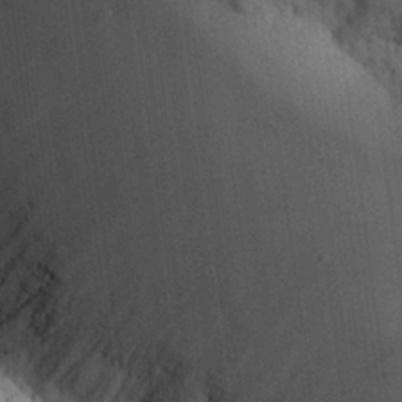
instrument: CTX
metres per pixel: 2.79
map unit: Hve
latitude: 24.3845
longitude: 147.9178
